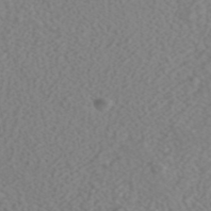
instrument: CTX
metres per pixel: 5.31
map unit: ANa
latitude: 43.8583
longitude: 28.3306
